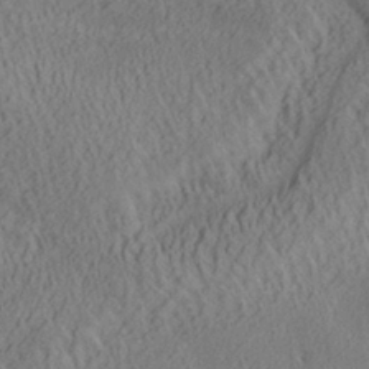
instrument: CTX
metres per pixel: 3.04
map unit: Aa
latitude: 29.3104
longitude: -137.3482
